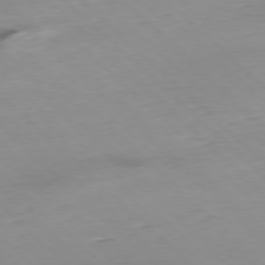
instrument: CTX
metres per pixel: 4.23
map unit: Ap
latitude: -77.4265
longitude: -90.7057
